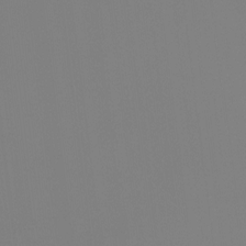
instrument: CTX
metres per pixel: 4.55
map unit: Htu
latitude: -12.9920
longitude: -70.1767
